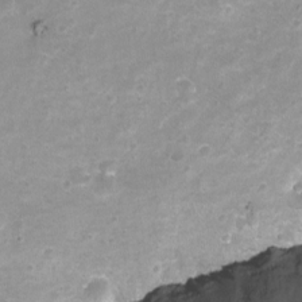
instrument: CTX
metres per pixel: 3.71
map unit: Nhu
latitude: -13.8234
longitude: -54.6490
